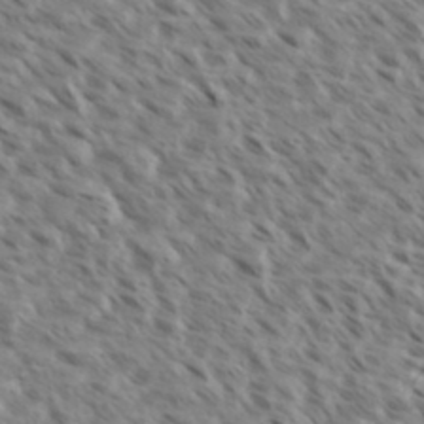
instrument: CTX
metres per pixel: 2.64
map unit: eHh
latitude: 35.8583
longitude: -138.7057
